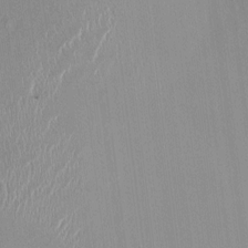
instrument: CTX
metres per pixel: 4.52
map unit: HNhu
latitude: -1.2754
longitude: -7.7072
